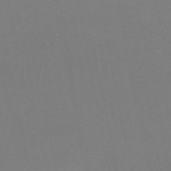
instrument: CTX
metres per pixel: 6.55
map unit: HNb
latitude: -51.6155
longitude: -42.3845
